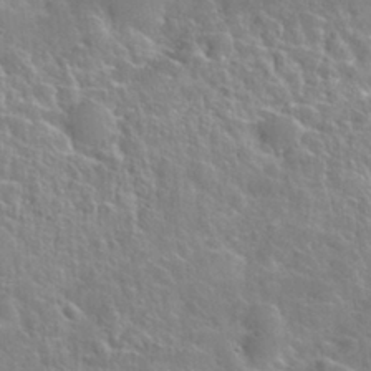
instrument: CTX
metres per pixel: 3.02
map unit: Nhu
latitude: 28.2711
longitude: -52.8947
